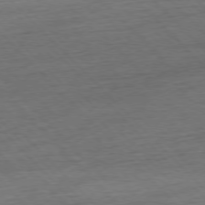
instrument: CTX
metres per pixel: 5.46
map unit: Hpe
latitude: -77.6155
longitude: 14.6519
